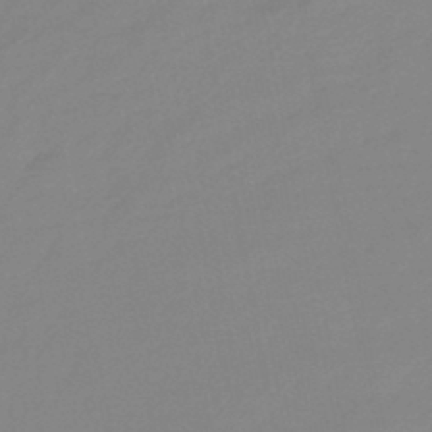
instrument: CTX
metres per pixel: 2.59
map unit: eHb
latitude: -44.5952
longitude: 88.1983
